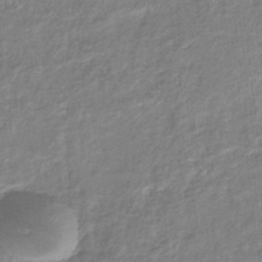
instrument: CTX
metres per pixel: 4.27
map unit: eHb
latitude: -37.9178
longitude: 78.6896
